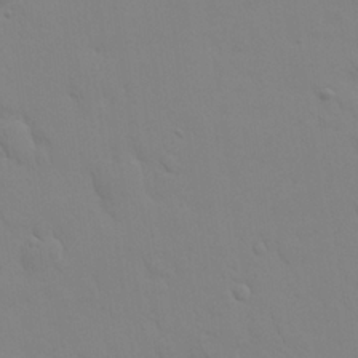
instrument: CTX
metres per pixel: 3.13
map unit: eHh
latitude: 24.8569
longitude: -65.8583
